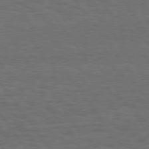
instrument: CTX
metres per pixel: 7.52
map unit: Hpe
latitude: 75.2537
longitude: -136.1389
